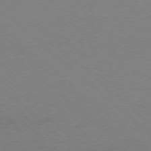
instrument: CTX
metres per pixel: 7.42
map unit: Ap
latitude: -78.4440
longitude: -70.4790
